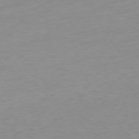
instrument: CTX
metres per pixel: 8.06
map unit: Ap
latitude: -74.3873
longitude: -80.1578
